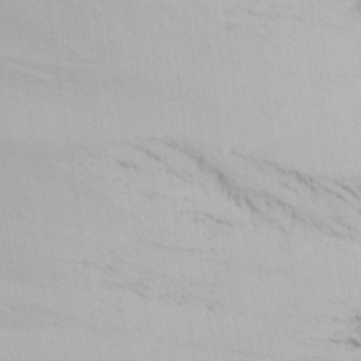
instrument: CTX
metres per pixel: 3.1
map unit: Nhu
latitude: -5.9745
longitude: -91.0836
